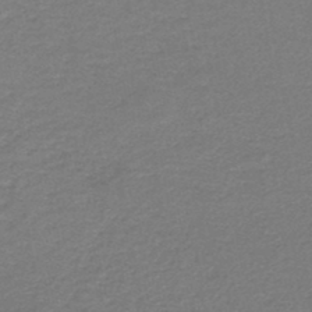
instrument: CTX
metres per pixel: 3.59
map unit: HNb
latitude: -44.9353
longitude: 52.3684
